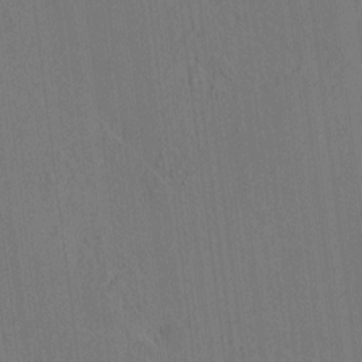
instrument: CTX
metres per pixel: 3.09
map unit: HNhu
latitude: 7.5749
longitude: 15.8423
